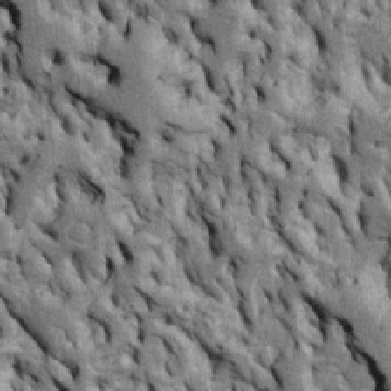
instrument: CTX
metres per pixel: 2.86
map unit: Htu
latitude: -4.7085
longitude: 156.8597
